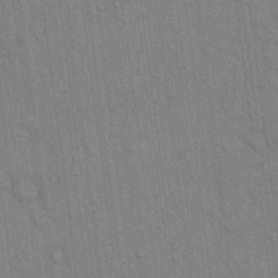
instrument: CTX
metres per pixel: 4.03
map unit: Hto
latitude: 12.6869
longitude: -61.0458
